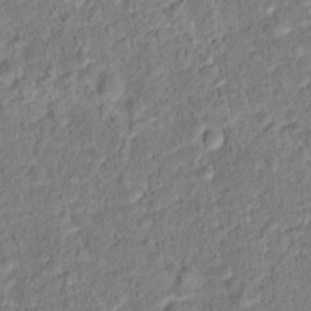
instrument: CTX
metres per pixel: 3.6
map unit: Hto
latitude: 14.4601
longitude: -39.1403
